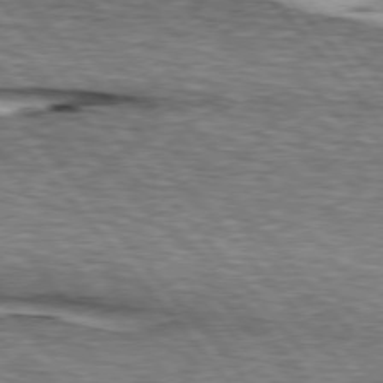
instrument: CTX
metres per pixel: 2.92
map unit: lApd
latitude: 75.9150
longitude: -82.1577
